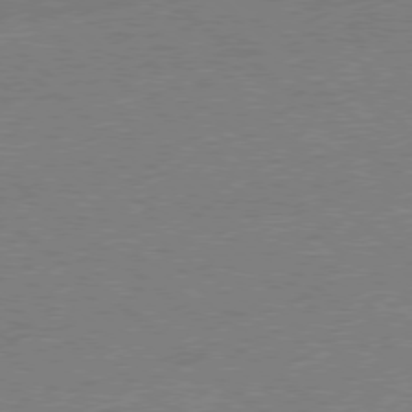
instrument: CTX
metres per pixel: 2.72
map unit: Hpe
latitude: -78.9919
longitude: -15.8206
